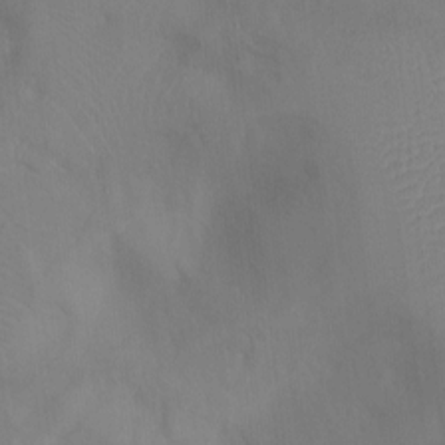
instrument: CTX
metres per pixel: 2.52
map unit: Ht
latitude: -10.5763
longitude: -27.8206
